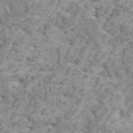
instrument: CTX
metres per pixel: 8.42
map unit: HNhu
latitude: -0.0661
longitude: 4.0661
